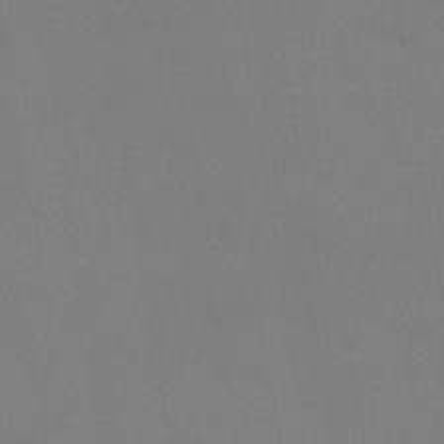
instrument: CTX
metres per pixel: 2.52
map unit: lHb
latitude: -38.0661
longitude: 74.5574
